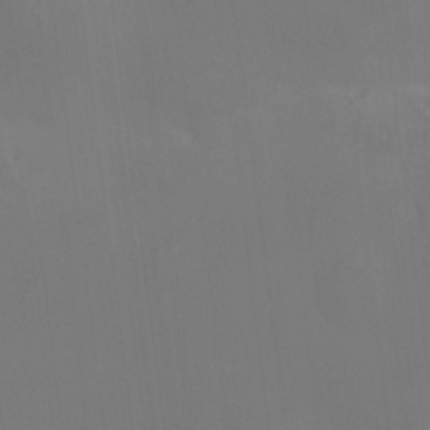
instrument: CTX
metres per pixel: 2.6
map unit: HNhu
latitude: 10.8380
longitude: 11.4266
